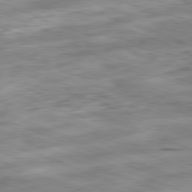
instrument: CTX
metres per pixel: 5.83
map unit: Ap
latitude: -81.8989
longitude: -81.7639
